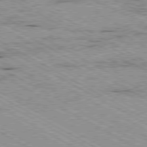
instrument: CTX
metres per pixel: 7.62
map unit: Ap
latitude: -80.5385
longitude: -53.3860
